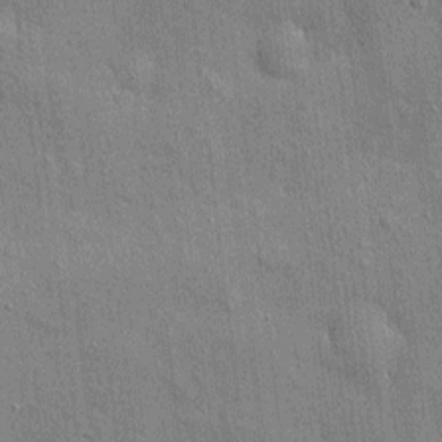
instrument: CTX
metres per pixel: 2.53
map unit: eHh
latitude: 4.0822
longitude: -75.1970
